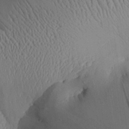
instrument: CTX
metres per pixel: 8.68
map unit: Aa
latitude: 28.9136
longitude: -135.3481
